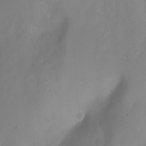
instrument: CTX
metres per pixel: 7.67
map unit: Aa
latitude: -7.4643
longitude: -77.8583
